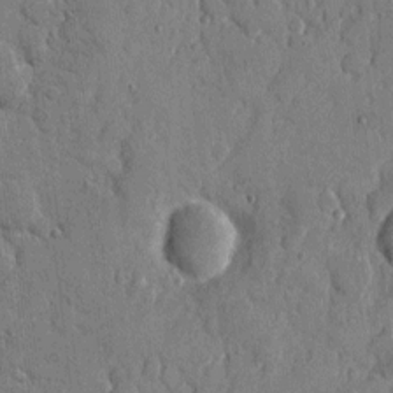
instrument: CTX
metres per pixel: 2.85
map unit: eHh
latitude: 9.1403
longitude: -67.4804
